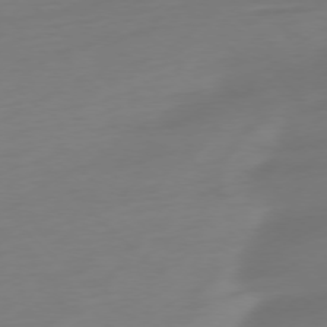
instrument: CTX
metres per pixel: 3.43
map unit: Ap
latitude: -77.2943
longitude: -67.9150
